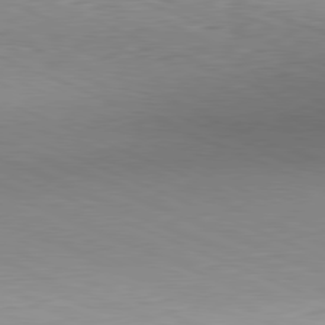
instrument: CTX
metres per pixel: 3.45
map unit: Hpe
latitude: -81.8234
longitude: 14.2362
